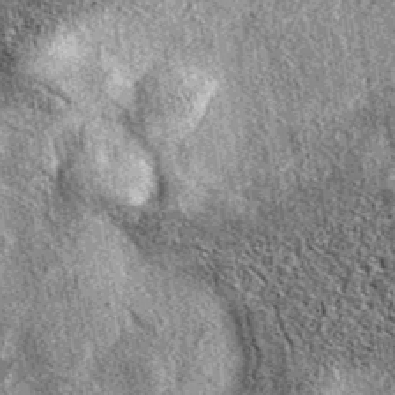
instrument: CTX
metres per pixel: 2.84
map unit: eAb
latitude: 37.9339
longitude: 106.0094
